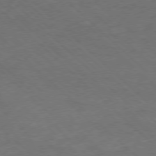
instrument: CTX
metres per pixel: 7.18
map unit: Ap
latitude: -78.2928
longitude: -68.7246
